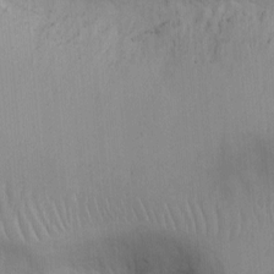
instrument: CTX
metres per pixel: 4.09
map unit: Ht
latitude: -4.2739
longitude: -14.7247
